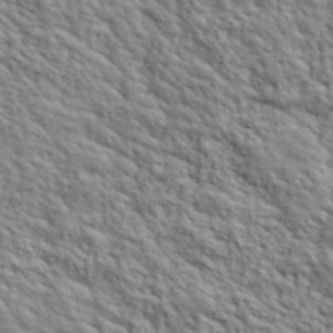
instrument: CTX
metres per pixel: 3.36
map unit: lHvf
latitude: 39.9906
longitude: -89.1970
